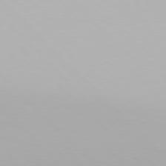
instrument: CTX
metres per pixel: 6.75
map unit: Hpe
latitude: 77.1214
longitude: -170.8380
